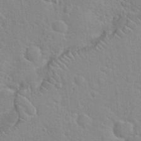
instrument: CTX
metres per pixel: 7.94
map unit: Hto
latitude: 21.0837
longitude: -47.5183
